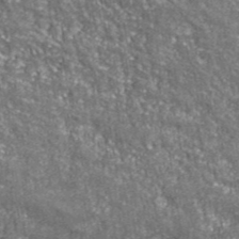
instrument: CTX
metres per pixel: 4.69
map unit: eHh
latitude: 42.6302
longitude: -91.0458
